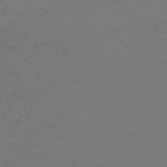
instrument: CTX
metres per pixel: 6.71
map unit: HNb
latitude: -45.4265
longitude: 55.3321
